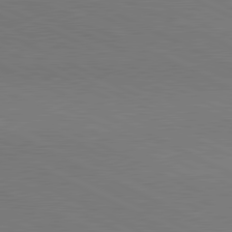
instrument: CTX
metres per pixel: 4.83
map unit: lApd
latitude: 81.0080
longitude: 148.6141
